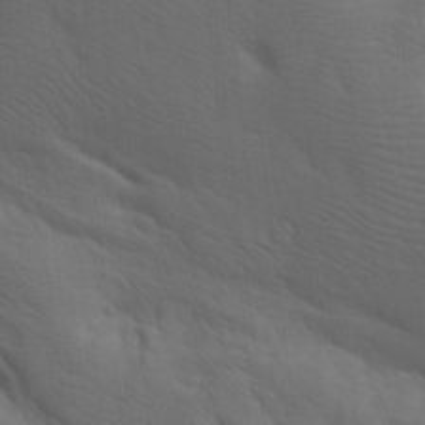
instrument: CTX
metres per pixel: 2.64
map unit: lAa
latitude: 19.9150
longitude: -139.4426
